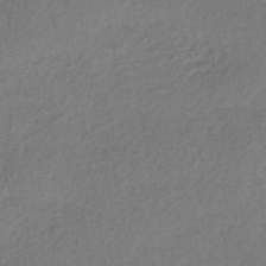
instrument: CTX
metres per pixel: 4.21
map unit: lHb
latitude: -38.5385
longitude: 68.5195
